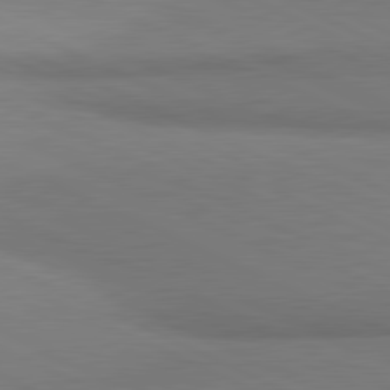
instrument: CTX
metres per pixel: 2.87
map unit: lApd
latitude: 81.3859
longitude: 161.6722
